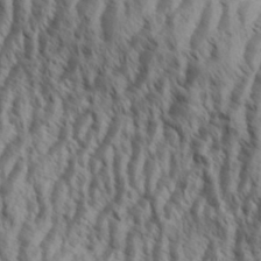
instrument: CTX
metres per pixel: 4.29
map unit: eHh
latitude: 34.2900
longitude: -138.2522
